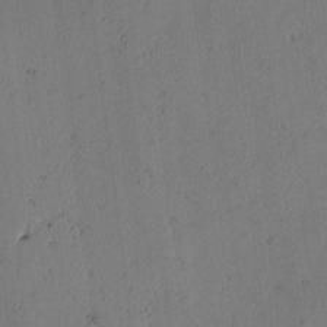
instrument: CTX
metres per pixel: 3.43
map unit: lAvf
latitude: -2.4062
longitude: -106.8758
